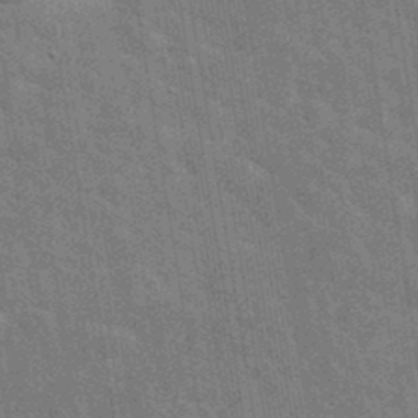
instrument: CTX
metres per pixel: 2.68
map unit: eHh
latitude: 36.7058
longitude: -65.9717
